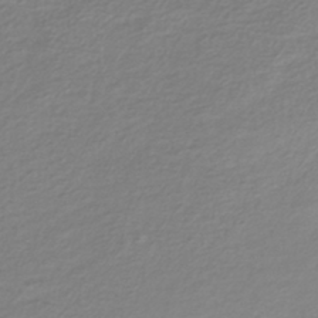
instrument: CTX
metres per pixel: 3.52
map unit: lHb
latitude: -40.4440
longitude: 71.8045
